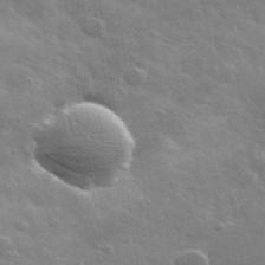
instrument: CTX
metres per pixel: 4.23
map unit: lHvf
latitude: 36.5357
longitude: -91.7072
